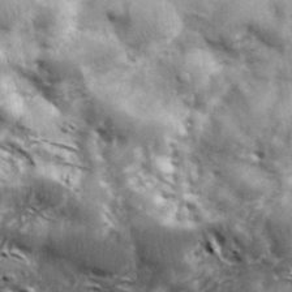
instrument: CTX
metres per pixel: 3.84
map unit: eHh
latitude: 33.8583
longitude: -69.9906
